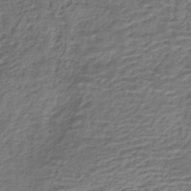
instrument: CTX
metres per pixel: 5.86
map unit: HNhu
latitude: -43.0486
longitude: 103.2376
